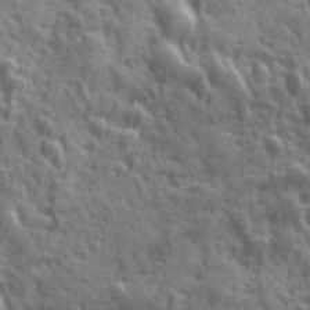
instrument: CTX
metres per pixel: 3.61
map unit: Ave
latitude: 19.3292
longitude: -132.3089
